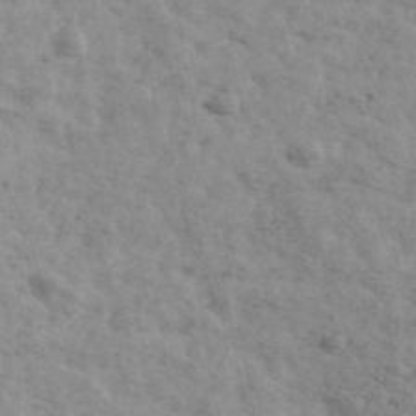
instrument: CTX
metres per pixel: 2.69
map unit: Ave
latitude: 41.7638
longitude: -108.4790
